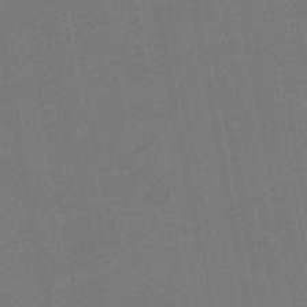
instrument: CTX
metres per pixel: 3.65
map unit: eHb
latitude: -48.1795
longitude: 89.0486
